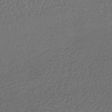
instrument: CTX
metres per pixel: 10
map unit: lHb
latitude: -37.7666
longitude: 59.4454
